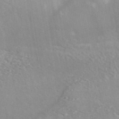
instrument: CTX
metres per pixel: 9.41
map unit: ANa
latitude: 46.6869
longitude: 27.0675
